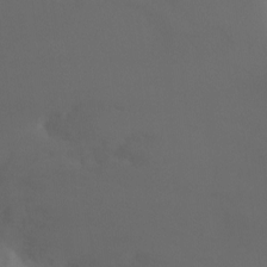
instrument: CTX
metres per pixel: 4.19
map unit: Ht
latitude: -7.3887
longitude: -29.7260
